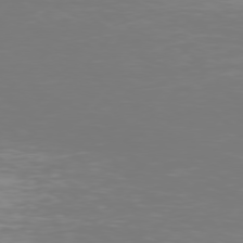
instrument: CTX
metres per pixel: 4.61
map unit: Hpe
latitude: 75.6127
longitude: -129.2726
